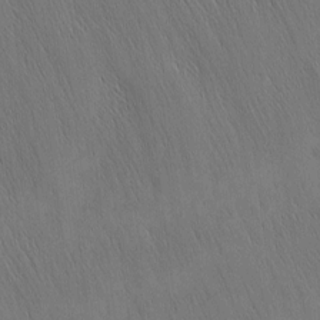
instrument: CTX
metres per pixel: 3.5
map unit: Nhu
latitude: -4.4062
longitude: -151.0647
